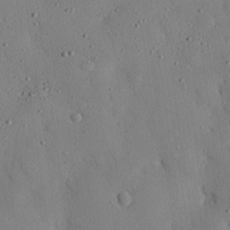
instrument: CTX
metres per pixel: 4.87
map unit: eHh
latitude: 26.1956
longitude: -77.3670
